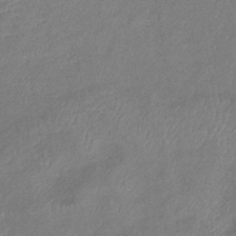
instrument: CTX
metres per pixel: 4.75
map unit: lHb
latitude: -41.0864
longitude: 75.1620
